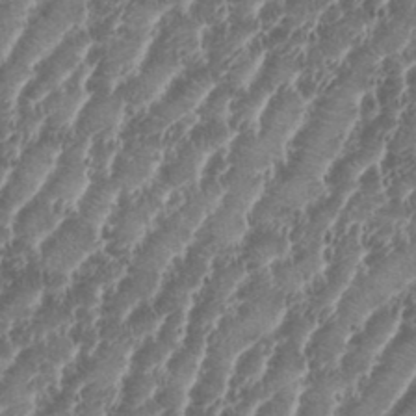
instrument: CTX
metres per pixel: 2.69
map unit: eHh
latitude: 34.9702
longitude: -135.6694
